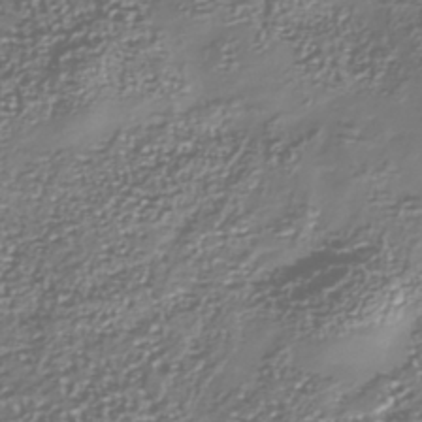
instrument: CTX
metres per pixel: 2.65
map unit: Nhu
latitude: -40.6707
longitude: -82.6490
